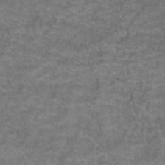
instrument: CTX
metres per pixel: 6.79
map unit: Hto
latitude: 39.4426
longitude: -42.7246
